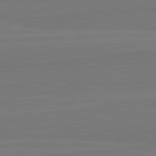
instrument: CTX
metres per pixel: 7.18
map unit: lApd
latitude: 82.2900
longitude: 164.5763
